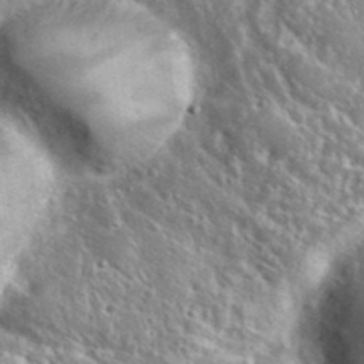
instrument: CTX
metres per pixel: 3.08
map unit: eHh
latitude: 37.5560
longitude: -60.7435
